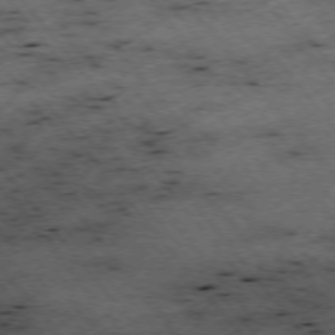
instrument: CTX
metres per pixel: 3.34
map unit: Hpe
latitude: -75.6911
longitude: -18.2711
